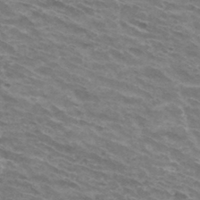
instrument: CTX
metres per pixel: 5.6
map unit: Hto
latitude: 33.4426
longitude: -42.3278
